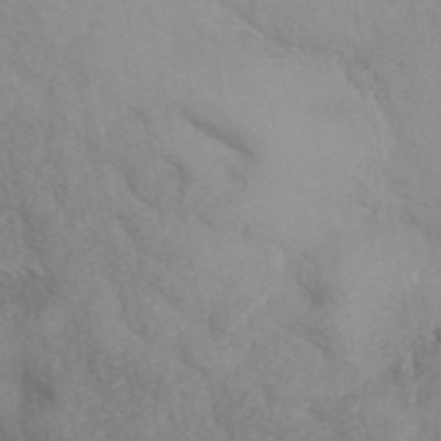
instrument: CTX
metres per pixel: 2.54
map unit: ANa
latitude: 42.6680
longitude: 52.8219
